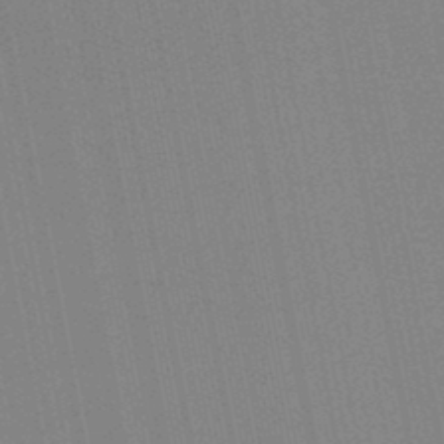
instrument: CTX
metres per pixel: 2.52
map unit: lHb
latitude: -46.4629
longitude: 78.1228
